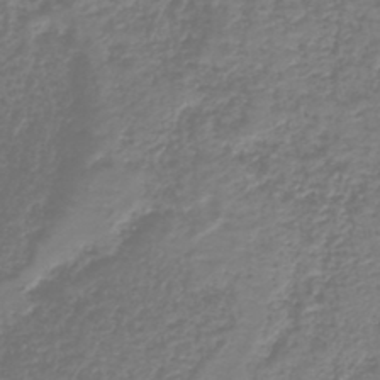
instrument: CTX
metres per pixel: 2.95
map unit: HNb
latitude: -41.5210
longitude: 49.8234
